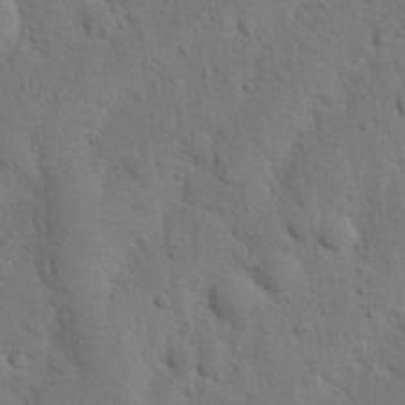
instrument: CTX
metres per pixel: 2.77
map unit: Nhu
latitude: 21.0270
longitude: -76.8758
